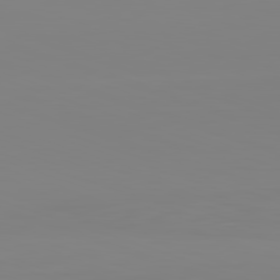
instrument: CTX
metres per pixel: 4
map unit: Hpe
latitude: -82.6707
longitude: 9.5777
